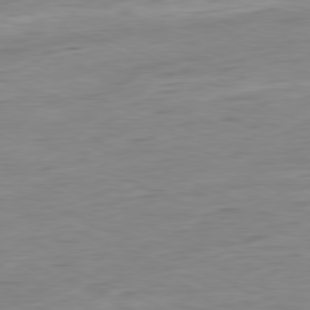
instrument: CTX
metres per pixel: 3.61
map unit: Ap
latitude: -80.9731
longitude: -81.4237
